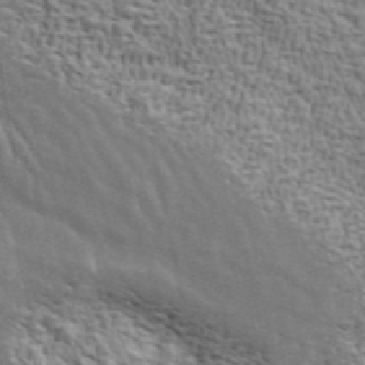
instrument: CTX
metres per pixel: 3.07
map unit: ANa
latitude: 42.7246
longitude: 46.8597
